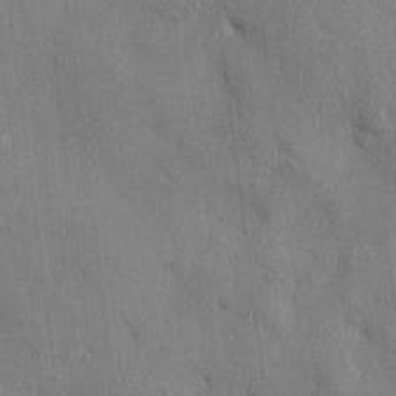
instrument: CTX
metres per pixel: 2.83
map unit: HNhu
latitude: 13.6883
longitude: 10.2173
